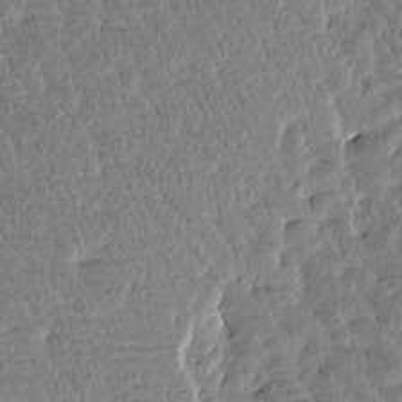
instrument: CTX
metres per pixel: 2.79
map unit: Htu
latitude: -3.1620
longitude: 176.3495
